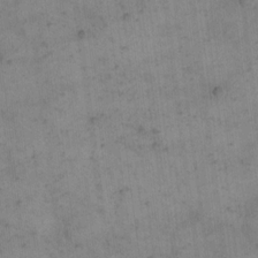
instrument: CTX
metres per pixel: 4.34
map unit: eHh
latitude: 14.4601
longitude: -66.9702
